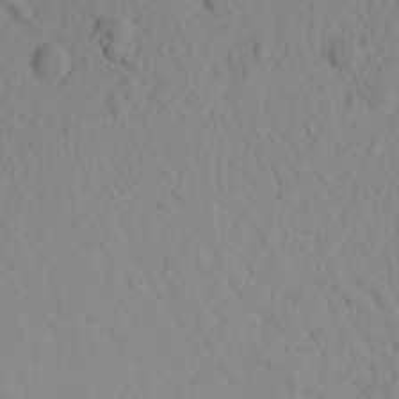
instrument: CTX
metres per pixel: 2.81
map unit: Aa
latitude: 17.4237
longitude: -143.8772
